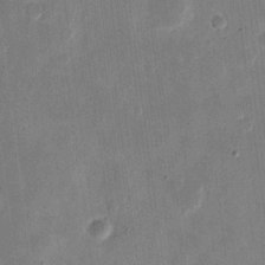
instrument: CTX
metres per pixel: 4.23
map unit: eHh
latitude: 10.5168
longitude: -68.6869
